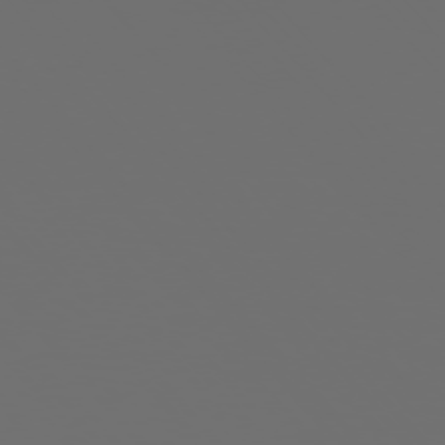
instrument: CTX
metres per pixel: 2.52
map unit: Ap
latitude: -76.0661
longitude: -63.7828
